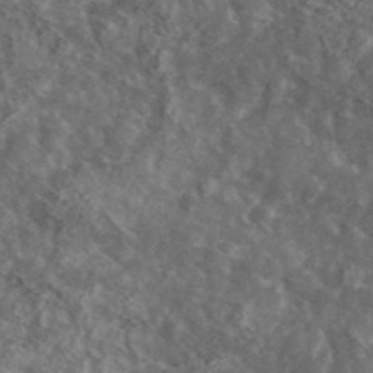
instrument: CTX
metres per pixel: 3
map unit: lHvf
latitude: 36.7058
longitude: -87.5749
